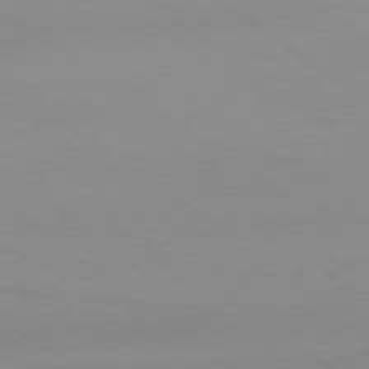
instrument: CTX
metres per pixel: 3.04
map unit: Ap
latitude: -79.5021
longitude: -55.0080
